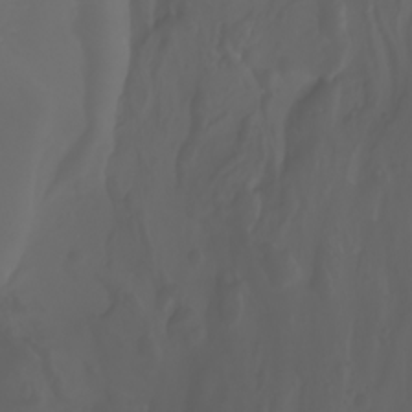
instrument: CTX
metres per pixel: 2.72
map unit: Nhu
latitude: -7.5399
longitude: -84.4412
